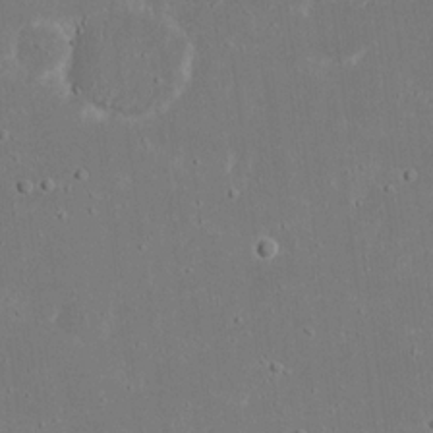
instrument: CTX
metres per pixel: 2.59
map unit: eHh
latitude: 18.4601
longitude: -72.2712
